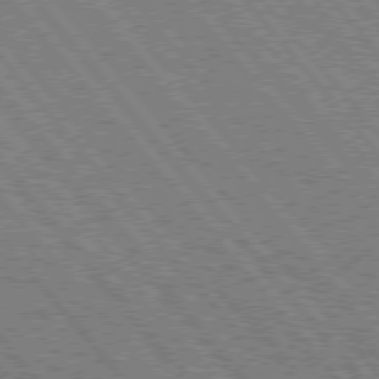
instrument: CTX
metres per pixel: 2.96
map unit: Hpe
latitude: 75.3671
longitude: -150.5168
